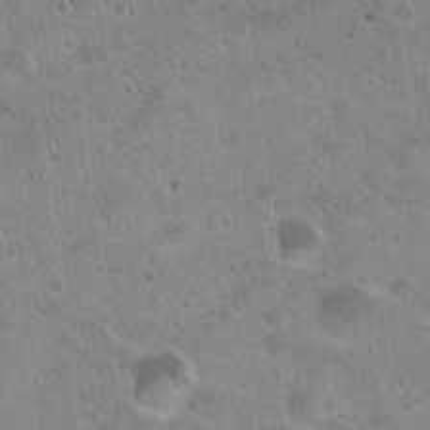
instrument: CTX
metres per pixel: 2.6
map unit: Hto
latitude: 22.1578
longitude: -53.9717
